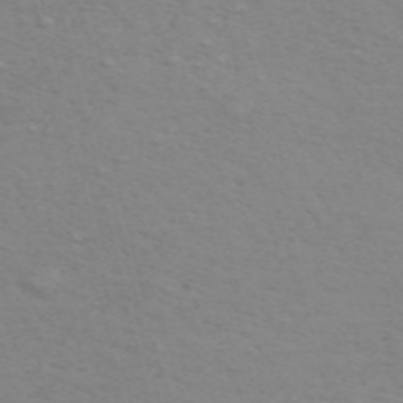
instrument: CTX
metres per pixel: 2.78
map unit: ANa
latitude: 51.0836
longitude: -70.5735
